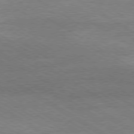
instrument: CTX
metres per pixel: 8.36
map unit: Ap
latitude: -80.3873
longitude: -87.9150
